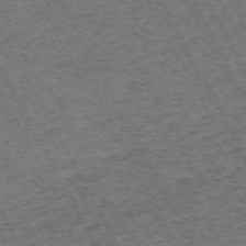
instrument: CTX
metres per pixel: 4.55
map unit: Hpe
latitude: -71.9745
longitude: 10.9164
